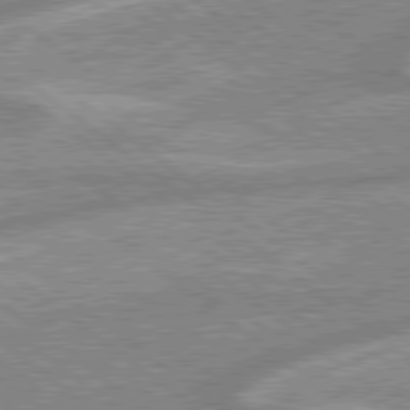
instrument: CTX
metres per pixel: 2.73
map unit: lApd
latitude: 79.1592
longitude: -168.5735
